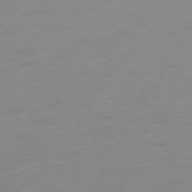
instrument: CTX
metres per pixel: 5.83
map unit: Ap
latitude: -77.8233
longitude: -67.6316
